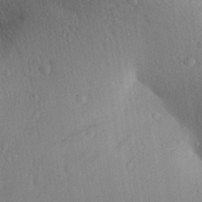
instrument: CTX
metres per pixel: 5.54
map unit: Aa
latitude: 27.4049
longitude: -138.0633
